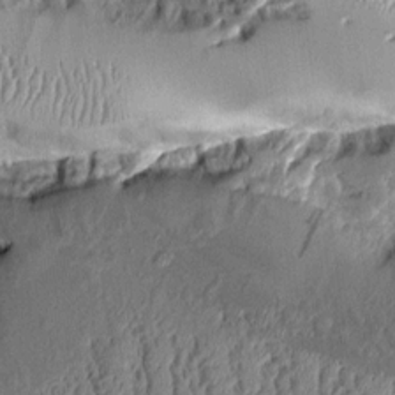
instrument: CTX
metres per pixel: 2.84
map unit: Aa
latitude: 9.6505
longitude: -129.1592
